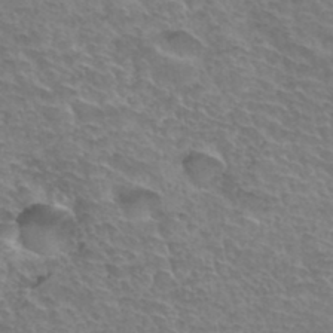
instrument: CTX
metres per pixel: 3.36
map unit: Hto
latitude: 34.8002
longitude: -44.6868
